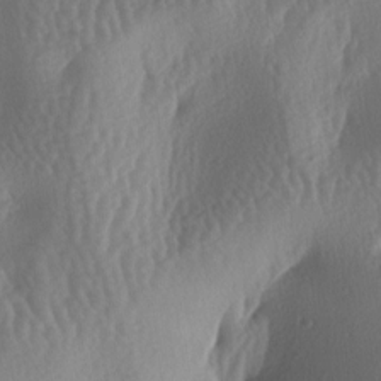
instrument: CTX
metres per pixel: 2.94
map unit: lAa
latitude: -6.8786
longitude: -128.4034
